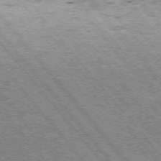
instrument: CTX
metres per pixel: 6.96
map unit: Hpe
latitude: 75.4993
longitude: -157.2159
